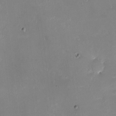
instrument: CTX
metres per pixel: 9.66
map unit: Nhu
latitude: -14.1228
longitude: -52.8569
